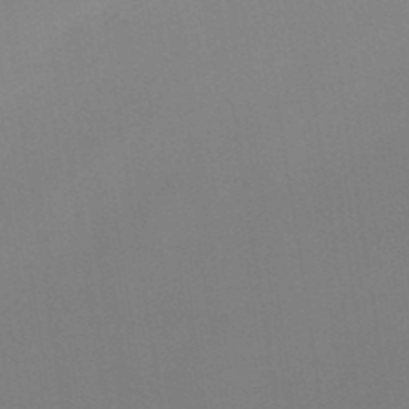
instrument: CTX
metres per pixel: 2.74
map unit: lHb
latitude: -48.5196
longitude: 67.3699
